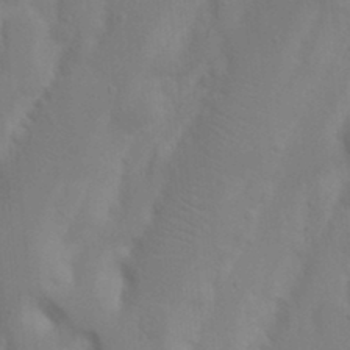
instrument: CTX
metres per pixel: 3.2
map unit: Nhu
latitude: 18.5923
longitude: -73.1404
